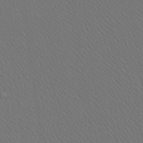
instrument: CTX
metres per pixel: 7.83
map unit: Aa
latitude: 23.4426
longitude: -137.3860
